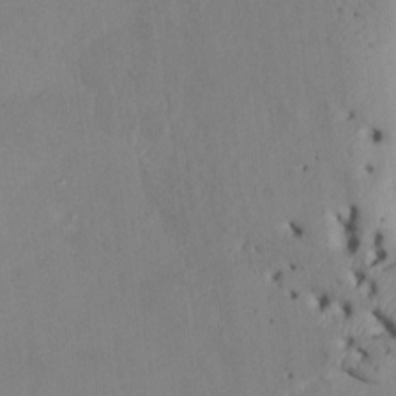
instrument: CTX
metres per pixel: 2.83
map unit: Htu
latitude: 3.1025
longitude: 147.5966
